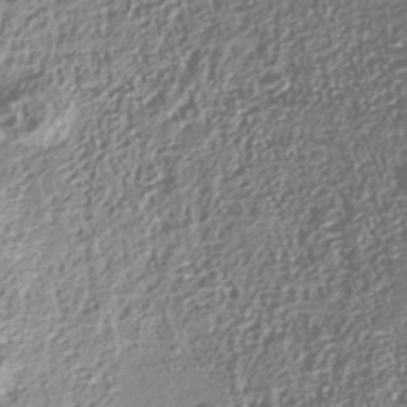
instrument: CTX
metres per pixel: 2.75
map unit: Nhu
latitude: -40.5007
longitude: -86.3278
